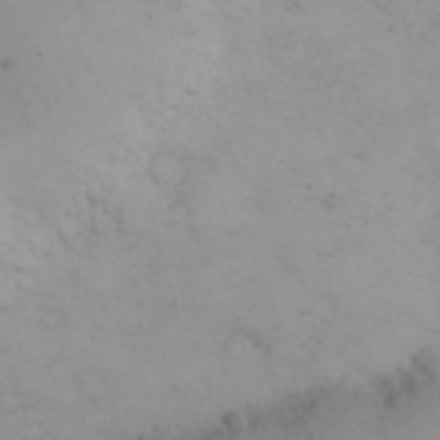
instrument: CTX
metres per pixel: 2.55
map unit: eHh
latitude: 24.0633
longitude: -66.4223
